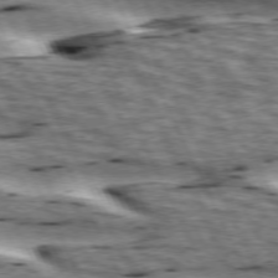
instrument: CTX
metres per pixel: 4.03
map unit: lApd
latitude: 73.5560
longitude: -54.5735
